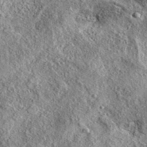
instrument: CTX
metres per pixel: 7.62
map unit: eAb
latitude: 37.3481
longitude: 109.9367
